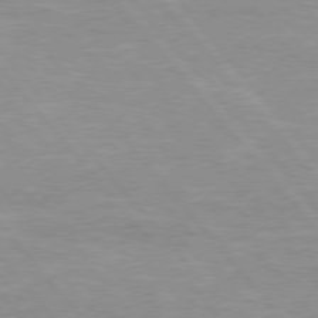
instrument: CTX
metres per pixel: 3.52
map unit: Hpe
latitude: 75.9717
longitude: -154.8758
